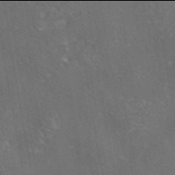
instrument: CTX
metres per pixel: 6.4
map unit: eAb
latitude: 45.9906
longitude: 108.4440
